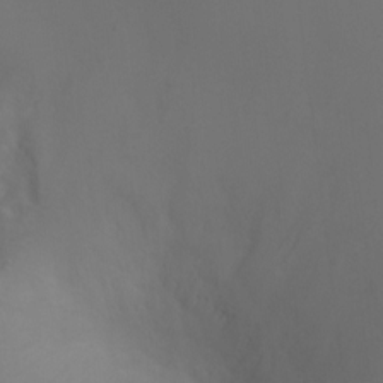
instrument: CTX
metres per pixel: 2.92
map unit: Ht
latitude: 1.6316
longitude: -21.0837
